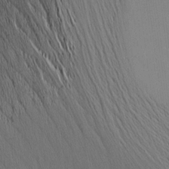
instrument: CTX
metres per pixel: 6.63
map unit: Nhu
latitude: -4.0472
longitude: -151.1970
